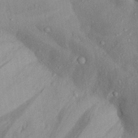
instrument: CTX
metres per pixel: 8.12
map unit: Aa
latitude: 27.9150
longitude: -133.4615
